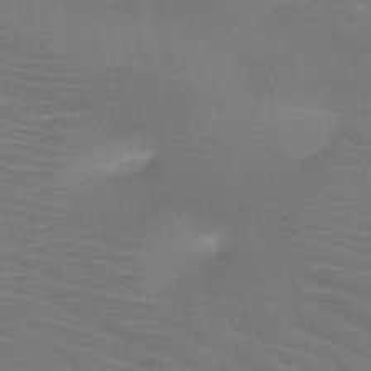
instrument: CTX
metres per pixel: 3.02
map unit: HNb
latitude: -47.1053
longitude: -44.6679
